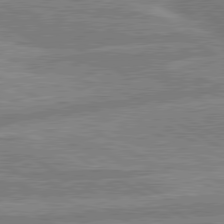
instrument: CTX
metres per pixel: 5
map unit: lApd
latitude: 80.3845
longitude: -170.4601
